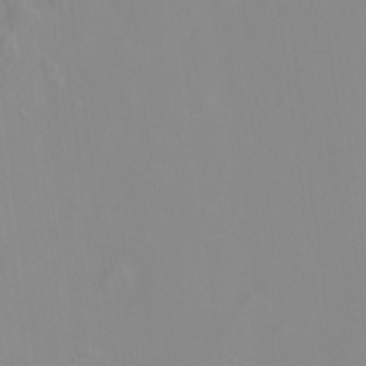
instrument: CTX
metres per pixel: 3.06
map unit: Hto
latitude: -8.0283
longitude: -41.0647
